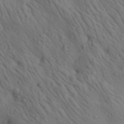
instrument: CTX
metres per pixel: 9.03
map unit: Aa
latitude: 23.3671
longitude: -138.6113
